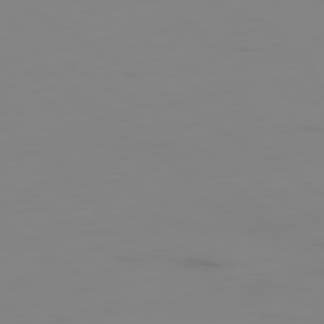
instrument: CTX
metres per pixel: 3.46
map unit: Ap
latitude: -80.0472
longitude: -59.5938
